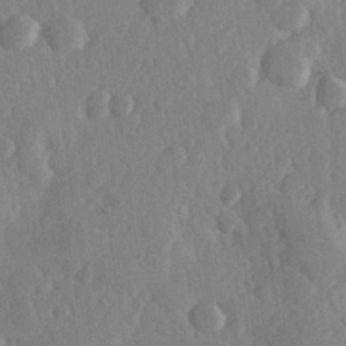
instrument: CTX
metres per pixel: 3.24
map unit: Hve
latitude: 26.0633
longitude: 150.0850
